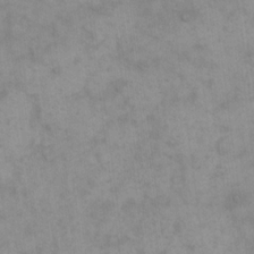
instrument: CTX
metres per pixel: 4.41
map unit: eHh
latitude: 16.4034
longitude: -66.1388
